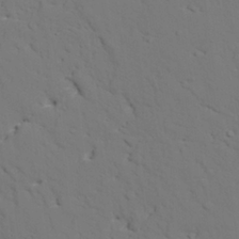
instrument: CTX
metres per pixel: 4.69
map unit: lAvf
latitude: 26.6680
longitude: -110.0444
